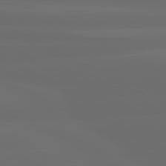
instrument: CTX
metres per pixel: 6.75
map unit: lApd
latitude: 80.5735
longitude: -136.1011
